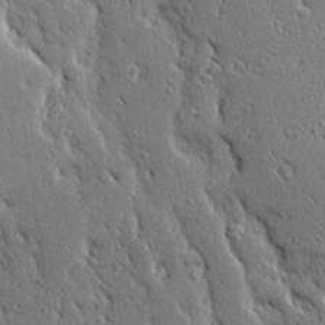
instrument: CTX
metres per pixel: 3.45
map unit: Ave
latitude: 20.5735
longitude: -136.4790
